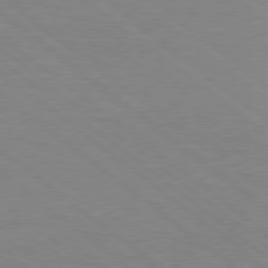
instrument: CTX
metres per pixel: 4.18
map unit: Hpe
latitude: 78.4034
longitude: -151.9339
